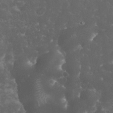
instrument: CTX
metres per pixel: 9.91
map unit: eHh
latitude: 33.7639
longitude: -63.8962
